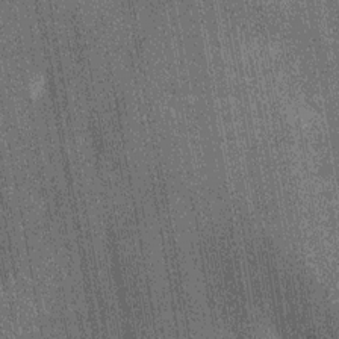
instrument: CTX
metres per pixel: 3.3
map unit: Ht
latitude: -12.6708
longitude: -21.5560
